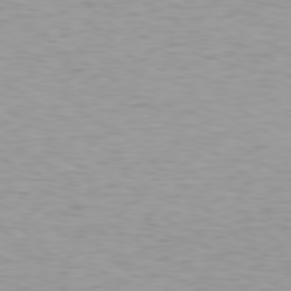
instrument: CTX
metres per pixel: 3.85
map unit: Hpe
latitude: 78.5924
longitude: -167.4804
